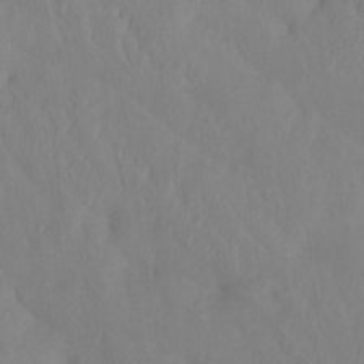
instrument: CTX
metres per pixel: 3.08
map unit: Htu
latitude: -14.9542
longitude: -46.8191
